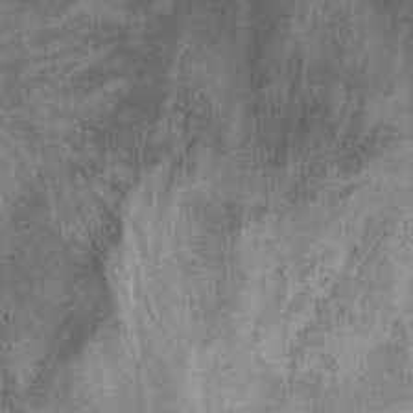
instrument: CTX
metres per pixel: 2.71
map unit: Ht
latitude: 8.7246
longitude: -37.0080
